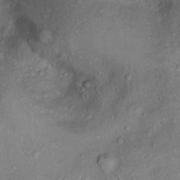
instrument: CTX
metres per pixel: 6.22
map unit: Ht
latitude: 12.1956
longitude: -39.2915
